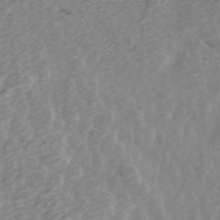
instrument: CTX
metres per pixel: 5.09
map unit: ANa
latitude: 44.8947
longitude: 24.8408
